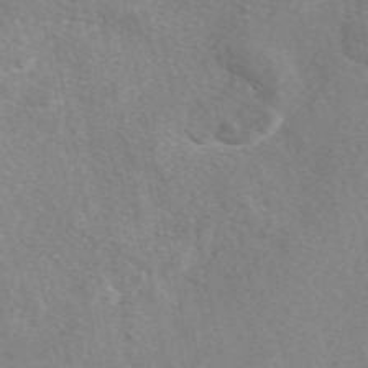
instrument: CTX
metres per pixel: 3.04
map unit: eAb
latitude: 49.0647
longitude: 111.5021
